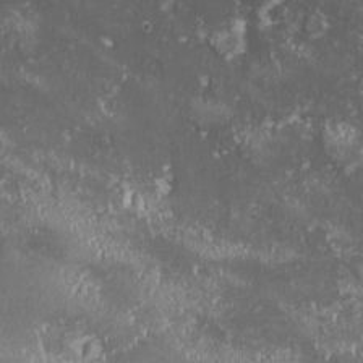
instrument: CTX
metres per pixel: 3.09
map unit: HNhu
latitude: -2.6896
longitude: 10.8975
